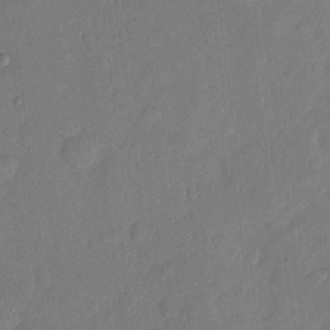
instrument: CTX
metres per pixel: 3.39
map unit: eHh
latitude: 5.4048
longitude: -72.5546
